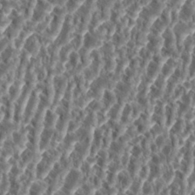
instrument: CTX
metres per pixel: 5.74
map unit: eHh
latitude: 34.8758
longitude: -137.9906
